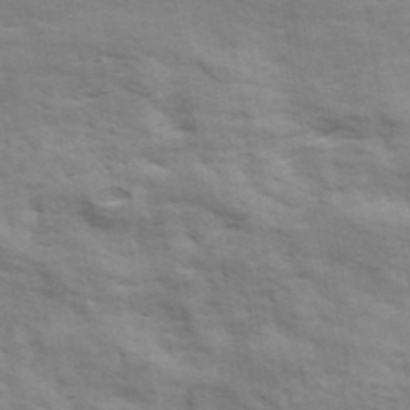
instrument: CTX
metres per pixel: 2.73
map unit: ANa
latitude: 41.8394
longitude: 14.5385
